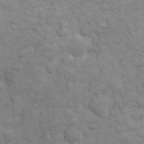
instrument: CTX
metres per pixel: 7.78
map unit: eHh
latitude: 31.7261
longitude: -67.5938
